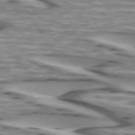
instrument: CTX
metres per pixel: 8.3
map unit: lApd
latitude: 74.1578
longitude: -57.9339
